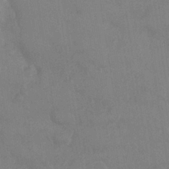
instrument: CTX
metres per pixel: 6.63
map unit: Nhe
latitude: -36.3117
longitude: -177.3670
